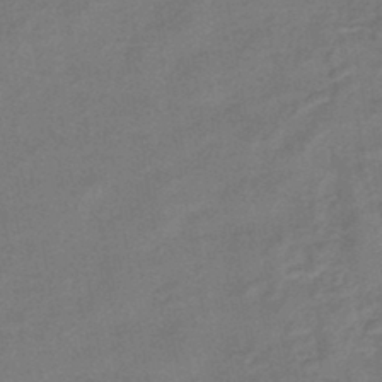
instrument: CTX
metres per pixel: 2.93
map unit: eHb
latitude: -42.7085
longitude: 82.8408
